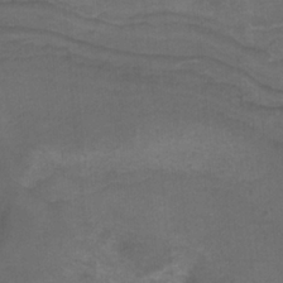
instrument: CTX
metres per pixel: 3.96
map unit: Nhu
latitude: -9.7855
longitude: -76.3845
